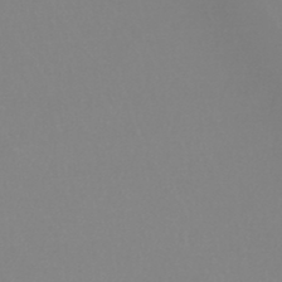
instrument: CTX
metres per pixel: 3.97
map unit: HNb
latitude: -45.3321
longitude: -42.3656
